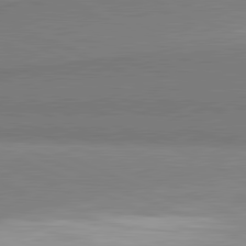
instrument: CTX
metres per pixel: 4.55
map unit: lApd
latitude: 81.8016
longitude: 161.2754
